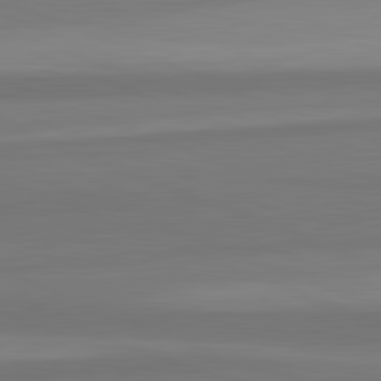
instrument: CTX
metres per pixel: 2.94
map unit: lApd
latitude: 82.4034
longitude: 177.6344
